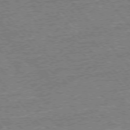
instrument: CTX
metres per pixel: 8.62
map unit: Ap
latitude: -77.2943
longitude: -96.6868
